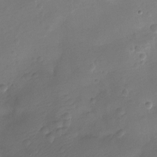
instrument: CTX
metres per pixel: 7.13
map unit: Ht
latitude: -10.0661
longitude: -20.9703
